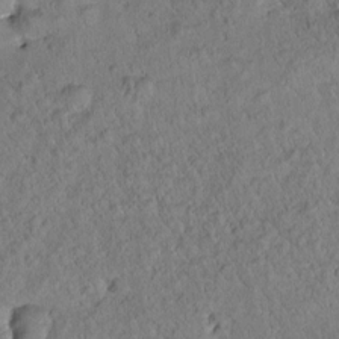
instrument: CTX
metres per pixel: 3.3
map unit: Htu
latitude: -0.0094
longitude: 175.6910
